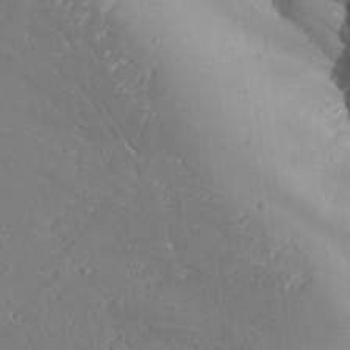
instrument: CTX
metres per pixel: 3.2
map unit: Aa
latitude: 26.7624
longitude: -128.8002
